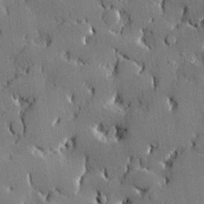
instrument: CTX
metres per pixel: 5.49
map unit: lHvf
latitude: 21.0837
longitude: 145.3510
